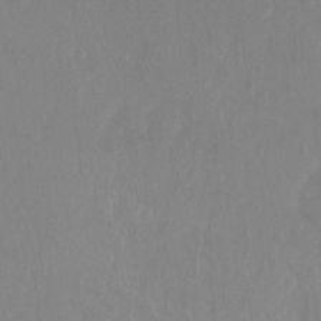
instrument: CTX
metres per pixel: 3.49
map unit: Hto
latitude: -8.1228
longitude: -47.5183
